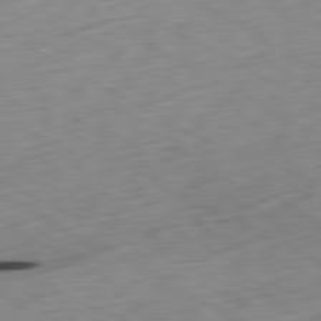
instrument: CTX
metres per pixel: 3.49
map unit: Ap
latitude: -80.6519
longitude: -71.2159
